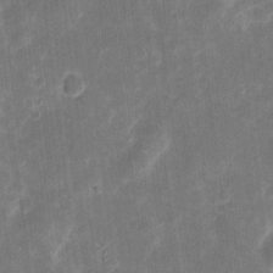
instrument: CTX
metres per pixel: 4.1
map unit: eHh
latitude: 8.5168
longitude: -71.8772
